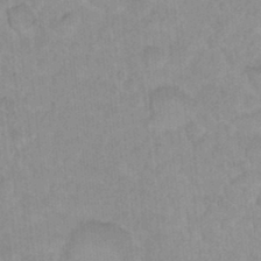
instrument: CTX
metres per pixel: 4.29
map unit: Hto
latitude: 16.4979
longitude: -34.8569
